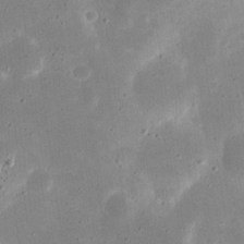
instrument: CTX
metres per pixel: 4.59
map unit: eHh
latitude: 21.6316
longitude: -67.6316
